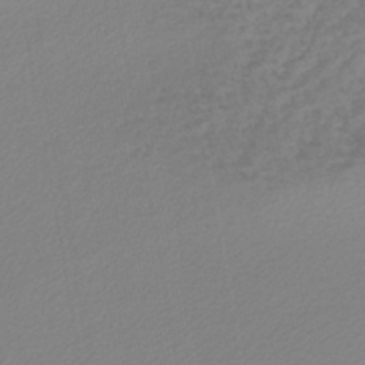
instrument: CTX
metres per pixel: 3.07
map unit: lHb
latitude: -44.9731
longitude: 65.6344
